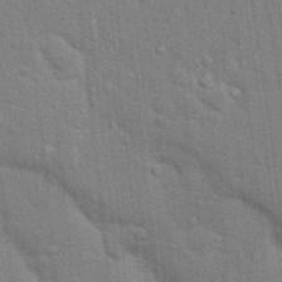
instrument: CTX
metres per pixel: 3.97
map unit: Nhu
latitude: 15.6505
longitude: -30.1011
